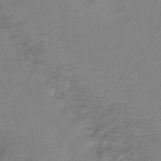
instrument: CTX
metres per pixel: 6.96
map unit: HNb
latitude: -33.7667
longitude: 58.3495
